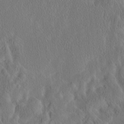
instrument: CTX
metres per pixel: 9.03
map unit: Htu
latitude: -2.5573
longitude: 168.0661
